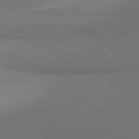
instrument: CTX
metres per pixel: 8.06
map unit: lApd
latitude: 81.7072
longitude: 155.5777
